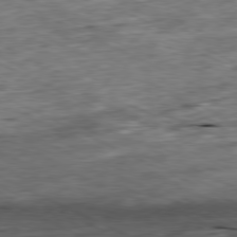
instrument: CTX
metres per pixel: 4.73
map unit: Ap
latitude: -80.6708
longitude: -91.1403
